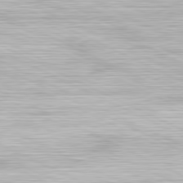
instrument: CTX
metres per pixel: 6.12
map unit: Hpe
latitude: -81.5399
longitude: 18.2173
